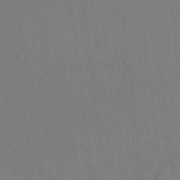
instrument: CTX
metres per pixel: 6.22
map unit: eHh
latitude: 17.4993
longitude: -66.9324
